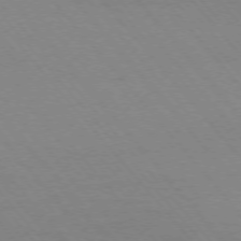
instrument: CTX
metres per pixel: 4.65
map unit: Ap
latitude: -76.1417
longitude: -87.0080
